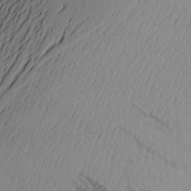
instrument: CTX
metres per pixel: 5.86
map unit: Aa
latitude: 26.4223
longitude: -147.5183
